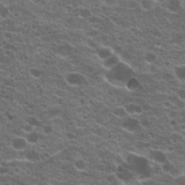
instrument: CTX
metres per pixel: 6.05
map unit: Hto
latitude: 20.6302
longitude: -36.2145
